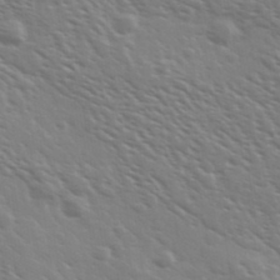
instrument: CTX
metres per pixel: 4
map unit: Ave
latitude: 37.3482
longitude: -109.4048
